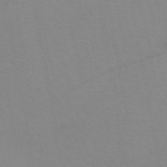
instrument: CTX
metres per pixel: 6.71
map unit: HNb
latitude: -45.7667
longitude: -42.6491
